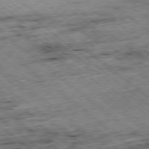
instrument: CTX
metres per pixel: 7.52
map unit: Ap
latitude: -78.8030
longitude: -51.3481
